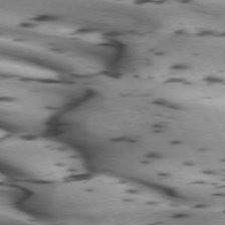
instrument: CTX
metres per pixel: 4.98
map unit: lApd
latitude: 72.3090
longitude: -52.4979
